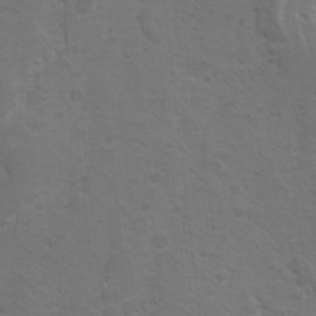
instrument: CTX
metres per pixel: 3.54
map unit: Ave
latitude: 10.4223
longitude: -104.1200
